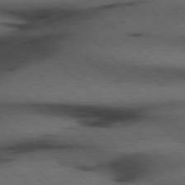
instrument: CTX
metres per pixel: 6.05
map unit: Hpe
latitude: 77.1781
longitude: -155.4615
